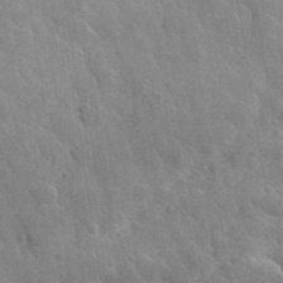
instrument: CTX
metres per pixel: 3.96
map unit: lHvf
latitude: 36.1767
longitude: -88.0822
